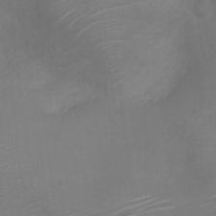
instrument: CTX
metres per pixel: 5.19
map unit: Nve
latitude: -20.6518
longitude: 106.0094
